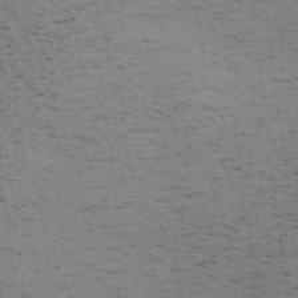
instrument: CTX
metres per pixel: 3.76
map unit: Hve
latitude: 2.2900
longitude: -124.3089
